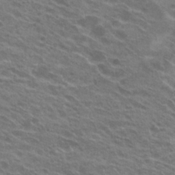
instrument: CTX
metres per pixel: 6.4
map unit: Hto
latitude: 23.0458
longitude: -37.3104
